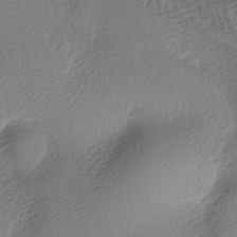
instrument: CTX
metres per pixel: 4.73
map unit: Ave
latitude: -6.5951
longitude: -123.5560
